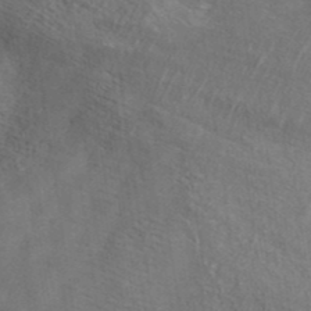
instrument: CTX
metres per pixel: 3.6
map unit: ANa
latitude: 39.0458
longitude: 20.4818
